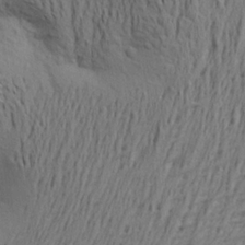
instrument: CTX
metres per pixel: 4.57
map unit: Aa
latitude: 21.5749
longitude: -148.4979
